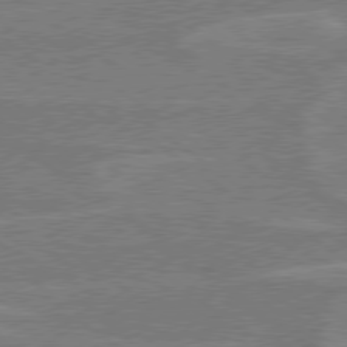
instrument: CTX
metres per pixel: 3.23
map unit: Hpe
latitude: 78.5735
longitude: -130.3657
